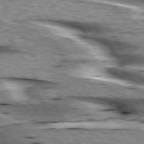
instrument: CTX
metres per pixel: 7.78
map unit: lApd
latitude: 76.0255
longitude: -59.6127
